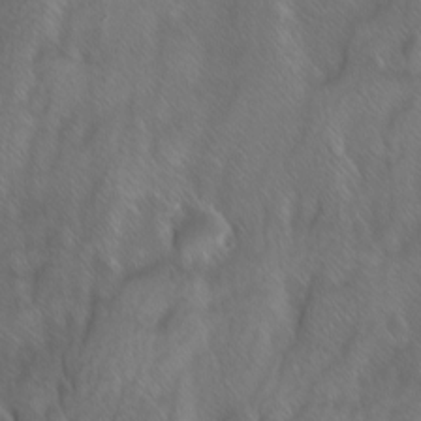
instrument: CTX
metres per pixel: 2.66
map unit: Ave
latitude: 9.2726
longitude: -105.2159
